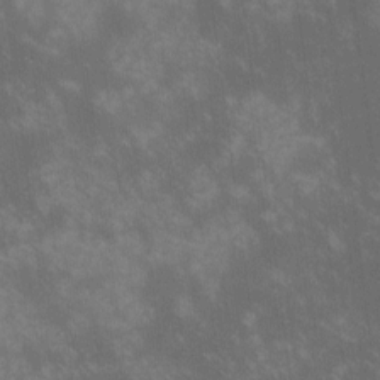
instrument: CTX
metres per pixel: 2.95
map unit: lHvf
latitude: -14.3684
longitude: -103.1214
